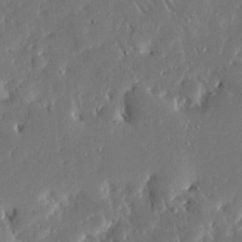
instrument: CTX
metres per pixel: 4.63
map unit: Ave
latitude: 16.7435
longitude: -140.4601
